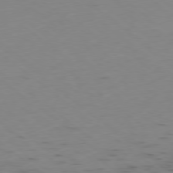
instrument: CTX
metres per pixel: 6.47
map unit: Ap
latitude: -78.6518
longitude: -63.2348
